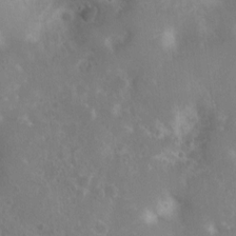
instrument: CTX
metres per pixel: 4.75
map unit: Nhu
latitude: 8.1389
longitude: -21.2159
